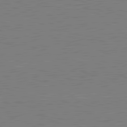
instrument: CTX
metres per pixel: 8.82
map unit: lApd
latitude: 81.3293
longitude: 151.2754
